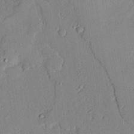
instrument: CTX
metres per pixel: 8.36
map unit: lAvf
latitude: 24.5545
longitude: -112.1011
